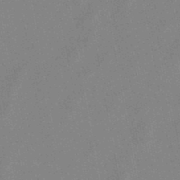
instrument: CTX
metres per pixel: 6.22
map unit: lHb
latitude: -48.4062
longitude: 71.3699
